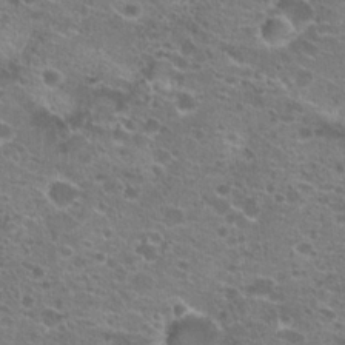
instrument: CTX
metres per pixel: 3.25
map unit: Hto
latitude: 21.6127
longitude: -41.2536
